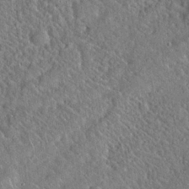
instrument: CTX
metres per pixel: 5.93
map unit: Hto
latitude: 19.3670
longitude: -52.5357
